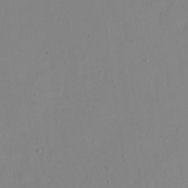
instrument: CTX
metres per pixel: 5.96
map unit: eHh
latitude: 23.2348
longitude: -65.9717
